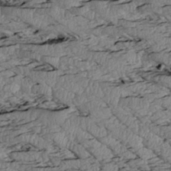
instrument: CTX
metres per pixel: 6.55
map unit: Htu
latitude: 2.7435
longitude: 149.9556
